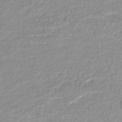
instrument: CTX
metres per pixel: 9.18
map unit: Nhe
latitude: -48.0094
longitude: -172.7813
